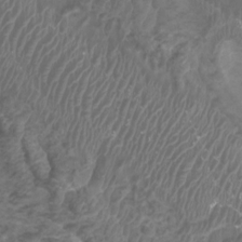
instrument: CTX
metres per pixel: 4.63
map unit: Htu
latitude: 3.5560
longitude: -20.7813
